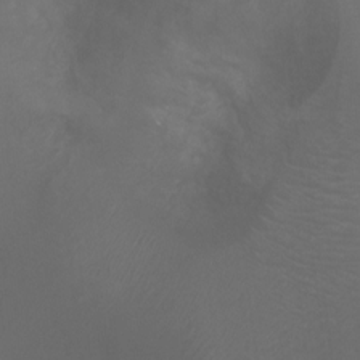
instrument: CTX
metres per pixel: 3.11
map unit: Ht
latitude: -0.4062
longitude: -17.9717
